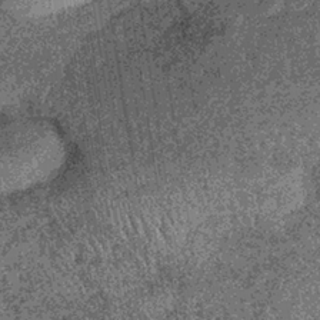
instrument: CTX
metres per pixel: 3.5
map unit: lHb
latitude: -37.2187
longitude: 67.9178
